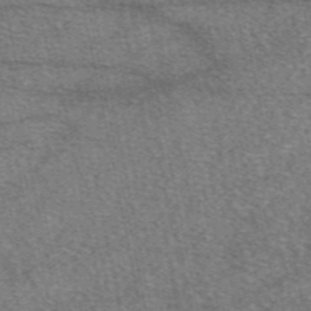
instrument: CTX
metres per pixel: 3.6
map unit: eAb
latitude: 48.8758
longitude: 107.8989
